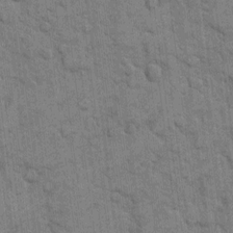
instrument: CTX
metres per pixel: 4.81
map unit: eHh
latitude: 10.9514
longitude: -65.3293
